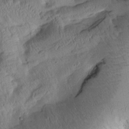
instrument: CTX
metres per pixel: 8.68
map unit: Htu
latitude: 1.3859
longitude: 175.7855
